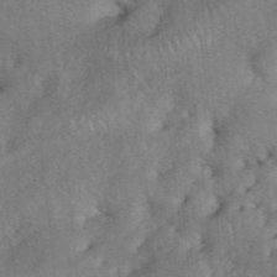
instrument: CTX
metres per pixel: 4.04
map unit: eHh
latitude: 39.5371
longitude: -56.0822
